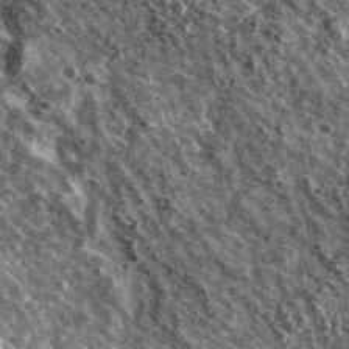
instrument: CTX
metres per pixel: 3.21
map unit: Ave
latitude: 40.5546
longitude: -107.9906
